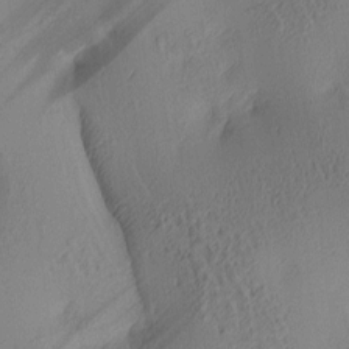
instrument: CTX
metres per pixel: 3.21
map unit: lAa
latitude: 4.5357
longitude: -116.1200
